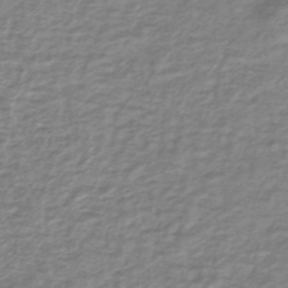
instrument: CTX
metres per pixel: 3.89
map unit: lHb
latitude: -41.6155
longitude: 70.6519
